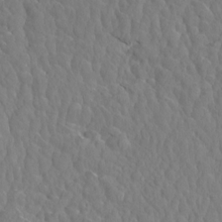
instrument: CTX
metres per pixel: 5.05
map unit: Aa
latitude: 12.5357
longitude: -142.5357
